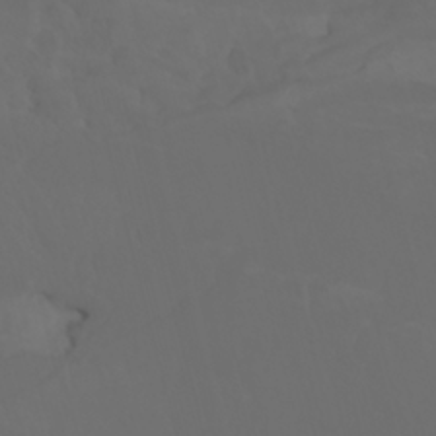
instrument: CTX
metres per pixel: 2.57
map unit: Nhu
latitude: -7.9178
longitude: -81.8772
